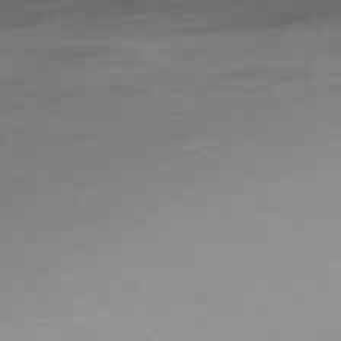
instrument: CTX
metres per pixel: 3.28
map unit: Ap
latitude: -77.2943
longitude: -65.1781
